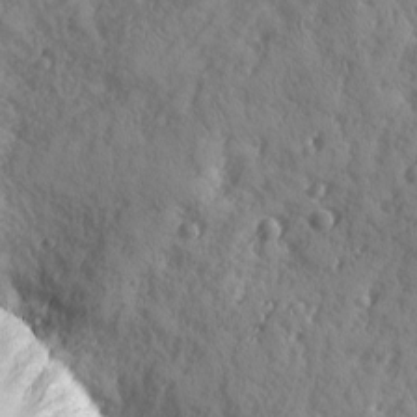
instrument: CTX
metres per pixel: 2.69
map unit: Ave
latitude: -9.6533
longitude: -119.0080
